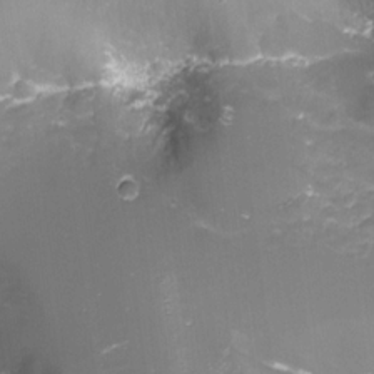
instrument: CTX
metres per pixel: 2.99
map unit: Nhu
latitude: -9.6533
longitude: -78.7813
